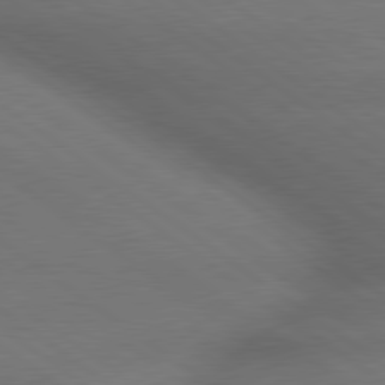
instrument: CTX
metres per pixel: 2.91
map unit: lApd
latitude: 79.6883
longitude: -167.9528
